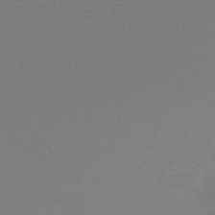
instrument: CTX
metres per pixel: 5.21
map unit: Htu
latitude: -13.5399
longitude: -46.8569
